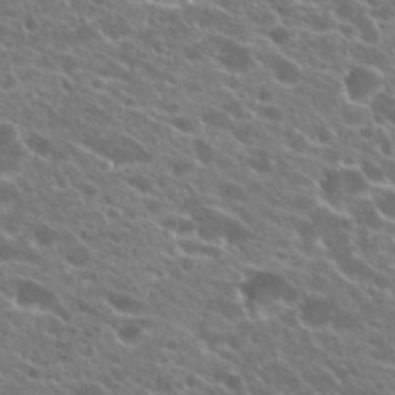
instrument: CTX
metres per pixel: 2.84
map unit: Hto
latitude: 23.2726
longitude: -37.9906
